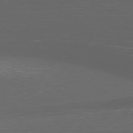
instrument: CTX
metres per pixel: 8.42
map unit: Ap
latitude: -79.0108
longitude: -75.8017
